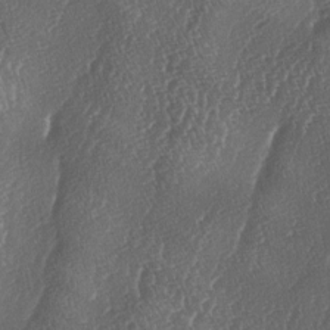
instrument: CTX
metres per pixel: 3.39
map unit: lAa
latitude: -5.8044
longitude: -130.0633
